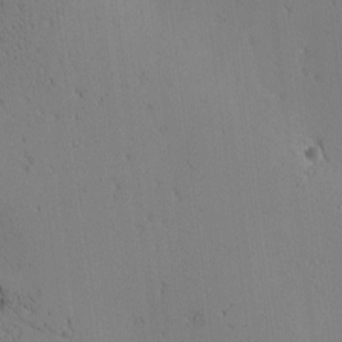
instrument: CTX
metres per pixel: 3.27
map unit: lAa
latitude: 12.1200
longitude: -107.7072
